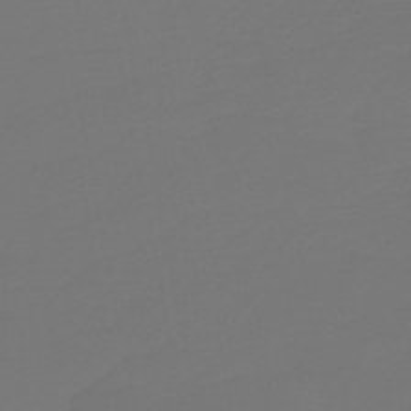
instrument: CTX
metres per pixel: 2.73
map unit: HNb
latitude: -46.9164
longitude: 55.5966
